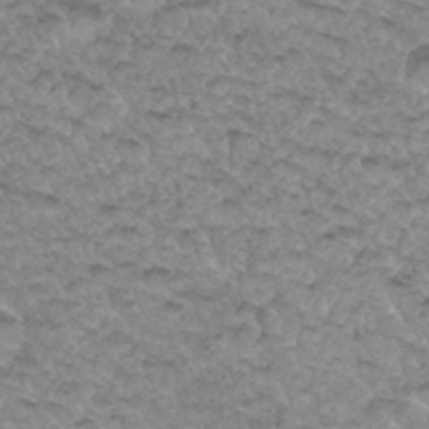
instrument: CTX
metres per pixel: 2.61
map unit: Hto
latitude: 34.3656
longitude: -48.5357
